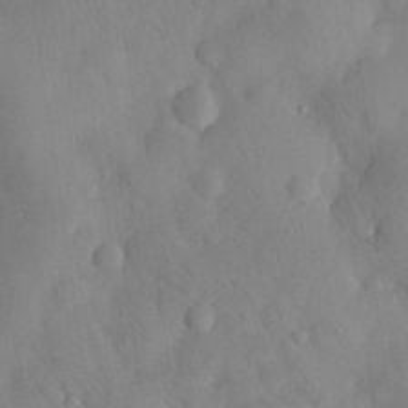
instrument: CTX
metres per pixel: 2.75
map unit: eHh
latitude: 30.6302
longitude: -72.6302
